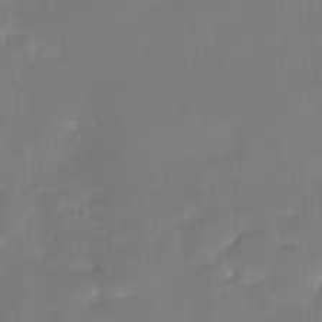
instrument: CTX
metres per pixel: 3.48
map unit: HNhu
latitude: -23.5966
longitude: 50.1228
